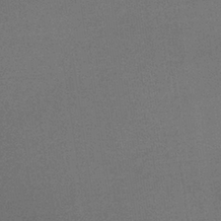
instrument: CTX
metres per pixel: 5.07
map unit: lHb
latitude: -35.9556
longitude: 68.3117
